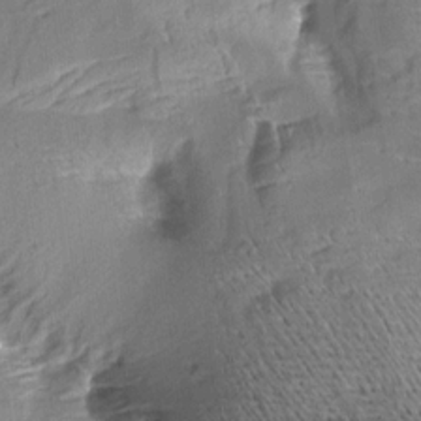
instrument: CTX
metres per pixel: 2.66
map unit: Aa
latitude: 9.7639
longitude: -141.8016
